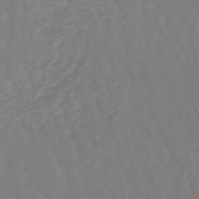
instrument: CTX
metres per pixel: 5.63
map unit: lHb
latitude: -45.8233
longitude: 79.1053
